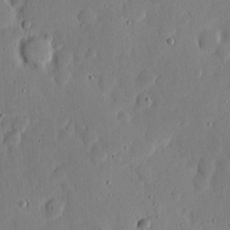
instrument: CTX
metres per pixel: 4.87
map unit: eHh
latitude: 6.0444
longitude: -70.5735
